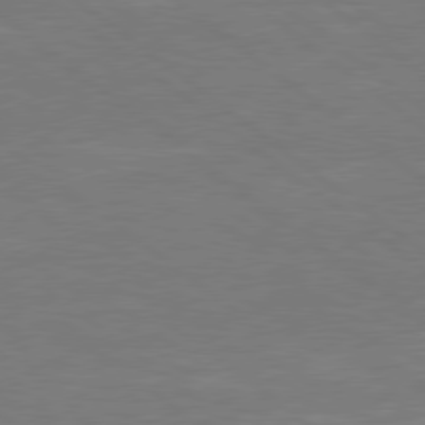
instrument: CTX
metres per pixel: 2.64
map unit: Hpe
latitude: 78.3845
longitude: -126.8002
